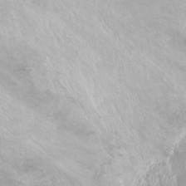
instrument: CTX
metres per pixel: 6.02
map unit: Hto
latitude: -13.9556
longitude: -41.4804
